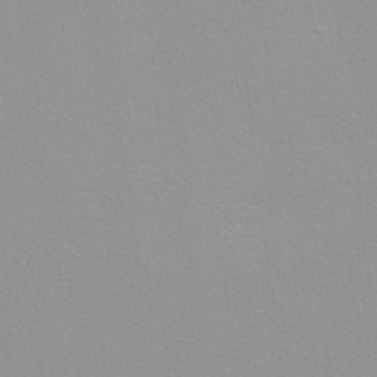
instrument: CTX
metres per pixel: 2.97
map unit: eHh
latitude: -8.5007
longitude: -70.6112
